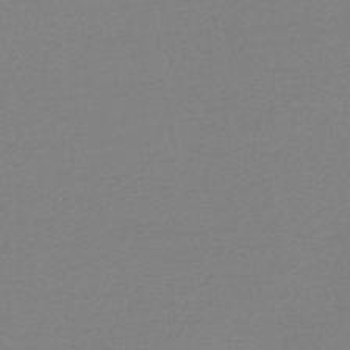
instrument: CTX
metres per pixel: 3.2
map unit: lHb
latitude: -45.1809
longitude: 63.1620
